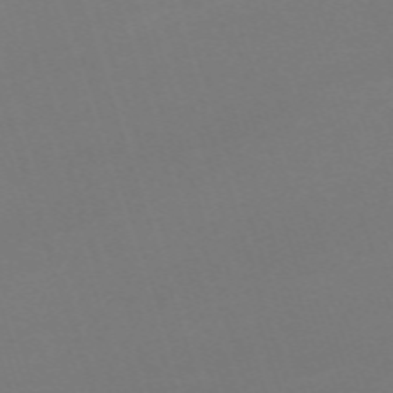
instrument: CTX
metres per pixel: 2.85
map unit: eHh
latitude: -63.8044
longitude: 49.3321
